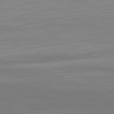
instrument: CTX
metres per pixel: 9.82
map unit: Hpe
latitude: -81.6911
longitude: 20.3306
